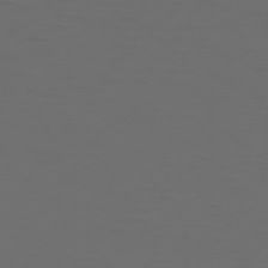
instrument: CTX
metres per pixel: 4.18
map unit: Hpe
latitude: 75.2726
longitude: -125.2537
